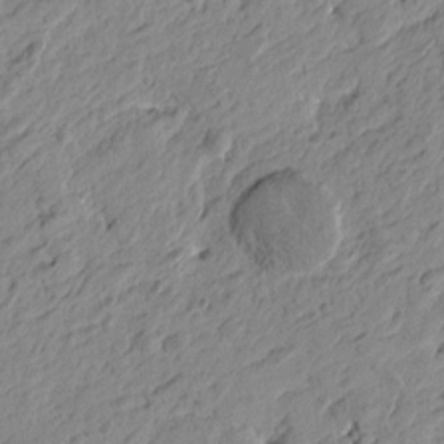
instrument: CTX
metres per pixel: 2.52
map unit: Htu
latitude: -4.6896
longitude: -179.6694
